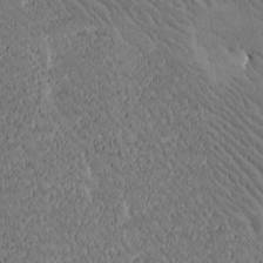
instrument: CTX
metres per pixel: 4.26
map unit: Htu
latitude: -2.2928
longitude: 176.4062
